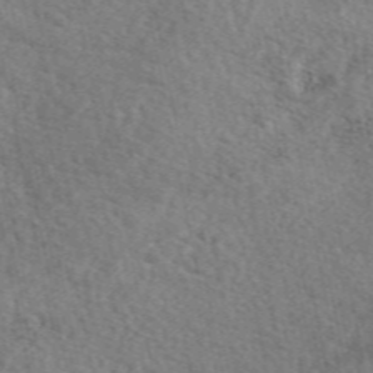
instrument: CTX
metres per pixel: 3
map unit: eAb
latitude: 50.0822
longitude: 111.5588
